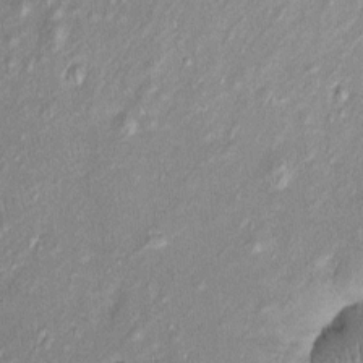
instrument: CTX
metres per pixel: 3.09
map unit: Htu
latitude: -5.4265
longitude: 158.7463
